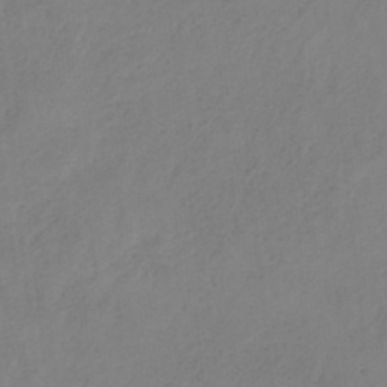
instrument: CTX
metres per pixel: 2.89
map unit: HNb
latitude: -33.4644
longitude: 56.8408
